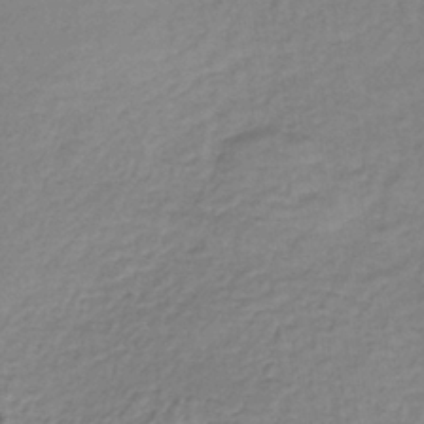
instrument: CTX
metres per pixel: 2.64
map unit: lHb
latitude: -36.3495
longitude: 61.0675
